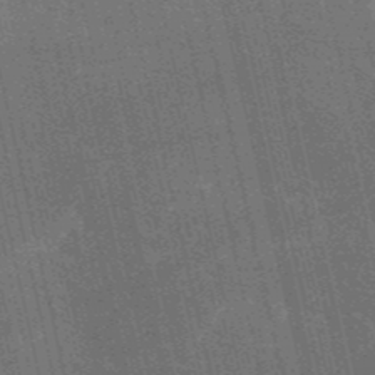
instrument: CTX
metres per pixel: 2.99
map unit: HNb
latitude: -51.8422
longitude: -41.4048
